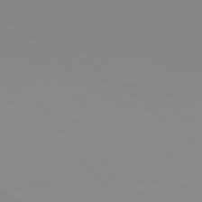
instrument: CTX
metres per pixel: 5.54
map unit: Hpe
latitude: 77.8394
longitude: -165.0269
